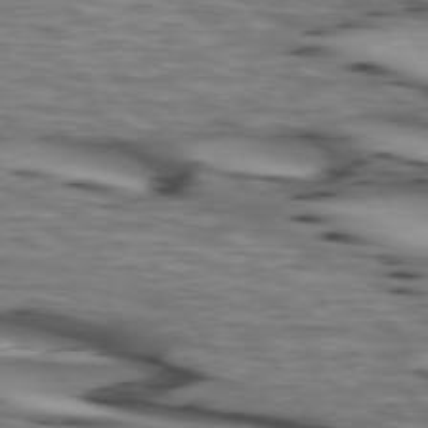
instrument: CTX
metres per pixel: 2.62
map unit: lApd
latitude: 74.0633
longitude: -64.4034
